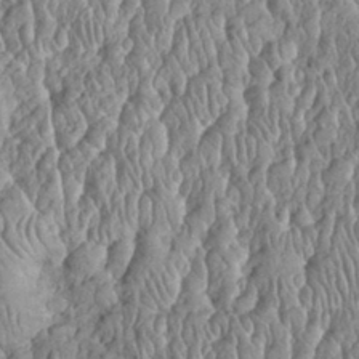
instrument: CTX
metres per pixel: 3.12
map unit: eHh
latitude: 32.4790
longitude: -65.3860
